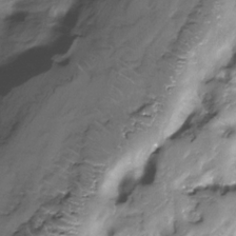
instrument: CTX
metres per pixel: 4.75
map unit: Nhe
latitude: -31.8233
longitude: -92.8569
